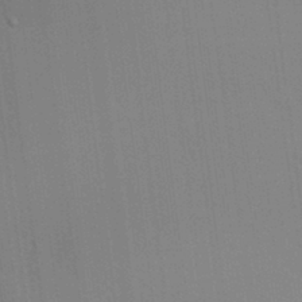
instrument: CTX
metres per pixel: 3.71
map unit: lAvf
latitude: 25.0647
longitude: -111.8772
